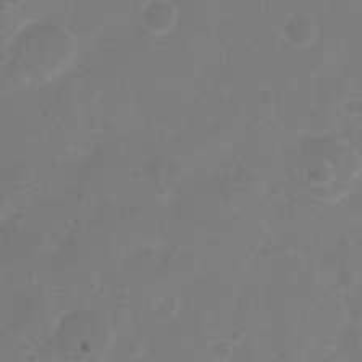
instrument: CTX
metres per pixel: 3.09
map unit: Nhu
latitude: 4.3089
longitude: -26.8002
